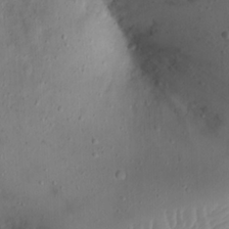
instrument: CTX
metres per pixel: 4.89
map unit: Nhu
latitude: 22.2333
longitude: -72.7247
